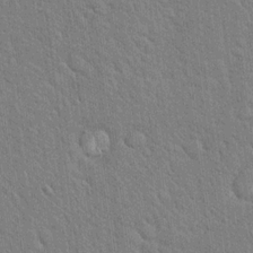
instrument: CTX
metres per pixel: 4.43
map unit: Hto
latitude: 18.6679
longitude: -52.3279
